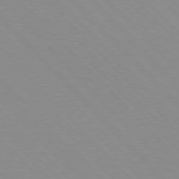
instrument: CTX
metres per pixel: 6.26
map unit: lApd
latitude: 76.5545
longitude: -85.1403
